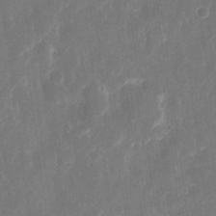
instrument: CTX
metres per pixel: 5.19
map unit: eHh
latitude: 12.6113
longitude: -73.1215
